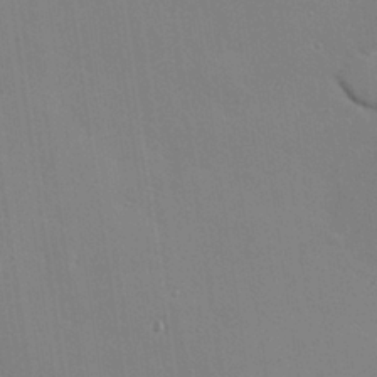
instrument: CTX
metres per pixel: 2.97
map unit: Hve
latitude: 25.8583
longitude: -90.5357
